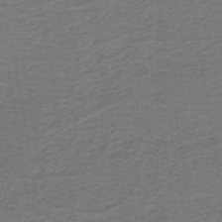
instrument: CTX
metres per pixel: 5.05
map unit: lHb
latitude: -42.0849
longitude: 53.7288
